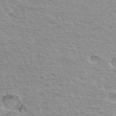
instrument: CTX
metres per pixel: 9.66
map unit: Hto
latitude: 33.6316
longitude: -40.4412
